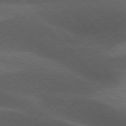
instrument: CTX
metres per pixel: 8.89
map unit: lApd
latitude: 76.8947
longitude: -60.3278
